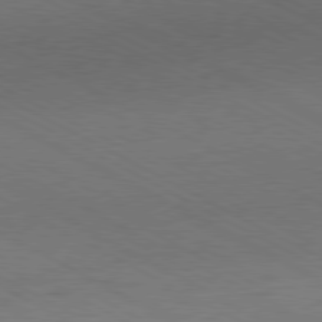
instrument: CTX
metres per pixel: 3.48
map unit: Hpe
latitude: -81.2943
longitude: 12.4629
